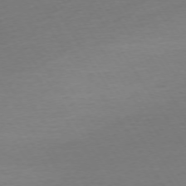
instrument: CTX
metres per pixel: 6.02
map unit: Ap
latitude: -74.9542
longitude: -68.1200
